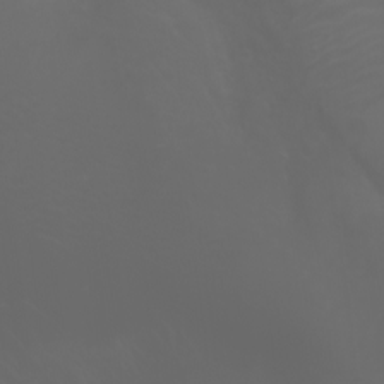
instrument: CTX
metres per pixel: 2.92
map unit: Htu
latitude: -0.9353
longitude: -75.1970
